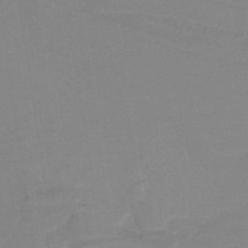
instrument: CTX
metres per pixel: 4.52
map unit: lHb
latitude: -37.4832
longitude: 58.3117
